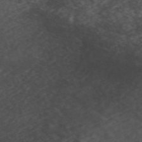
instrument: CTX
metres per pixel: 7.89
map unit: ANa
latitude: 49.0647
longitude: -73.3482
